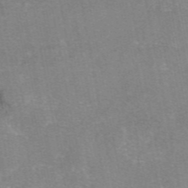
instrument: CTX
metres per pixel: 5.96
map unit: eAb
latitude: 48.1389
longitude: 103.9178
